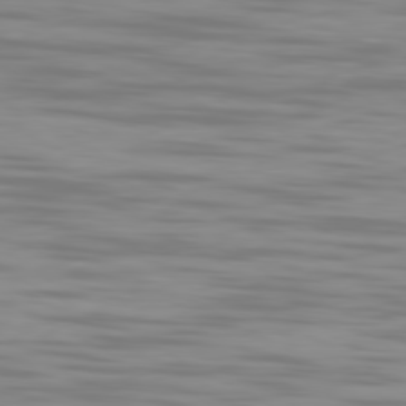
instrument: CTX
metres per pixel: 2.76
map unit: Ap
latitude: -80.7086
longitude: -59.5560
